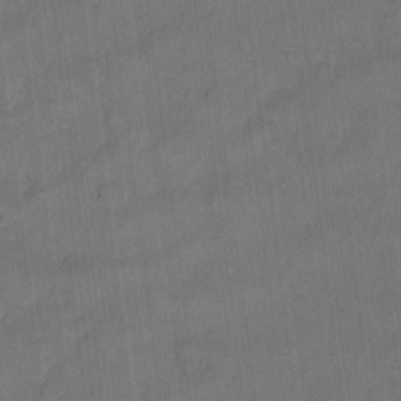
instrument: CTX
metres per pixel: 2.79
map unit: eHh
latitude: 13.0837
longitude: -65.8394
